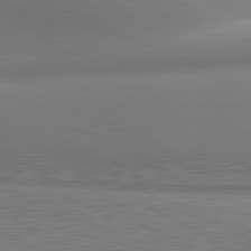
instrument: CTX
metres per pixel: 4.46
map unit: lApd
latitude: 81.1781
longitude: 142.5006
